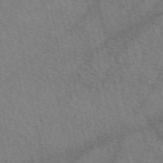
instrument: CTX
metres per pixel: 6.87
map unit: eAb
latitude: 50.7813
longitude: 115.2943
